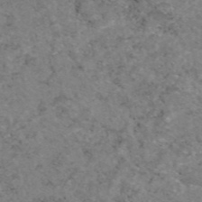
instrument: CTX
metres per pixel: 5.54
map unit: eAb
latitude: 47.6127
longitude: 113.1242
